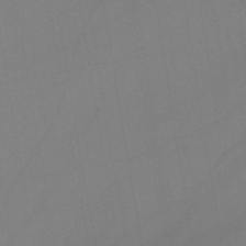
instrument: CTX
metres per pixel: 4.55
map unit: lHb
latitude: -45.4265
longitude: 77.0675
